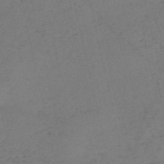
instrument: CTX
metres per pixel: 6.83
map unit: HNb
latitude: -54.9542
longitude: -42.1200
